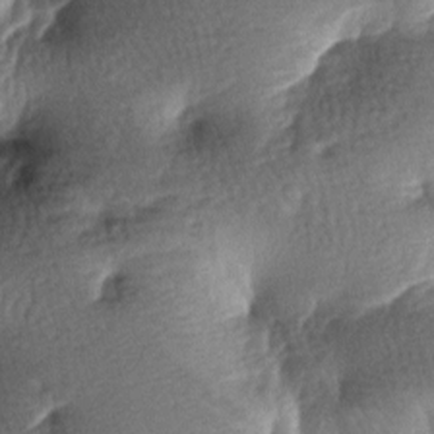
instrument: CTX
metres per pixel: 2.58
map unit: lAa
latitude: -7.8611
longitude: -127.4427
